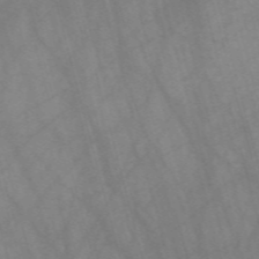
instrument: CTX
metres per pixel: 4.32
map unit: Nve
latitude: -58.6518
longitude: 64.1417
